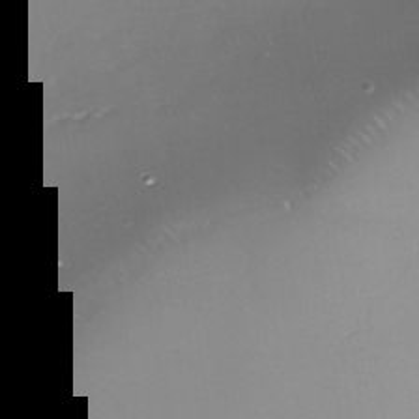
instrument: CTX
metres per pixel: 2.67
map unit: Nhe
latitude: -33.7667
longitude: -88.0255
